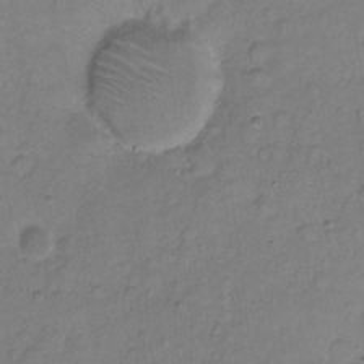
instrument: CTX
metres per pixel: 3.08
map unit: Hto
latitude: 5.8961
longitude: -61.7449
